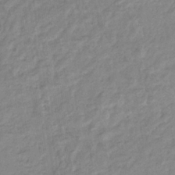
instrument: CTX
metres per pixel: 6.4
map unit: eHb
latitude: -35.8044
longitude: 76.9731
